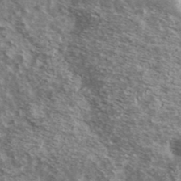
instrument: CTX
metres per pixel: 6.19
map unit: Ave
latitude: 38.8569
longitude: -108.6301
